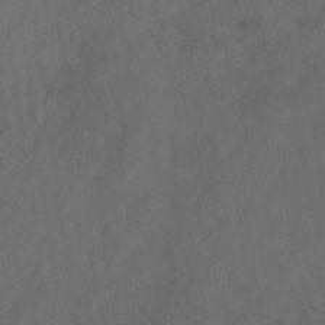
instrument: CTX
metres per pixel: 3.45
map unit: eHb
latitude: -30.7085
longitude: 63.2942
